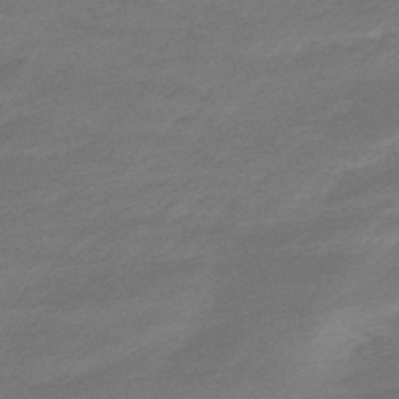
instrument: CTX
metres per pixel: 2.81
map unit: lHb
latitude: -48.3307
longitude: 83.1242
